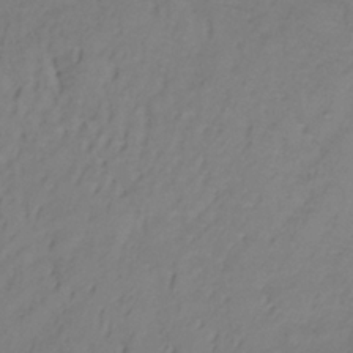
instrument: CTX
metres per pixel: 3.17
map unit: lHb
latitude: -33.5966
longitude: 67.5777
